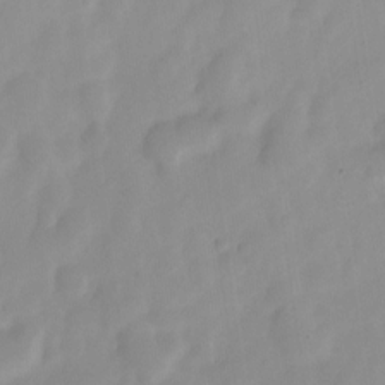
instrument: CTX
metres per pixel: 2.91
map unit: Nve
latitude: -21.8611
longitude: 107.8423
